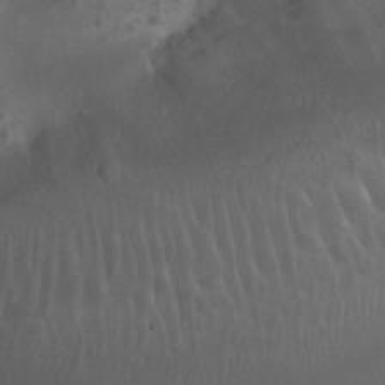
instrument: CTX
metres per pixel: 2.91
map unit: Nhu
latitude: 22.2333
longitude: -72.4412
